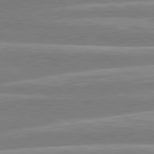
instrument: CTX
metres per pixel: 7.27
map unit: lApd
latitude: 81.0080
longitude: -134.2144
